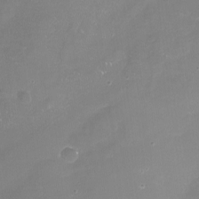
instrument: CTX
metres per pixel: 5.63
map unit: Nhu
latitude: -17.8612
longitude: -58.2145
